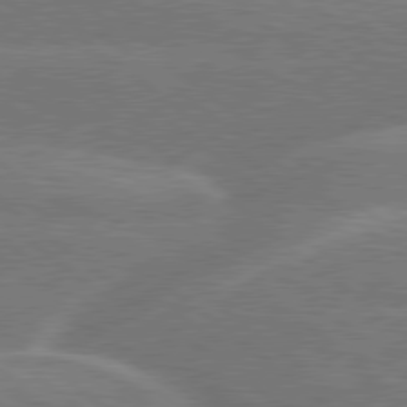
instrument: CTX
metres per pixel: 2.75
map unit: Hpe
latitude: 79.1026
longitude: -153.1214
